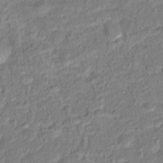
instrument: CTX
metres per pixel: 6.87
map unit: Hto
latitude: 14.5735
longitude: -39.1025
